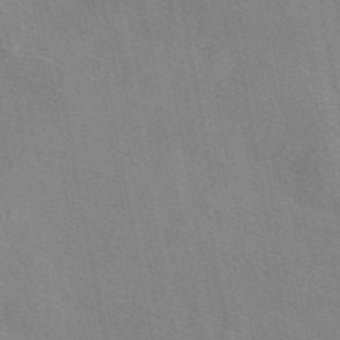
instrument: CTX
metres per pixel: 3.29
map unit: eAb
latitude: 47.1781
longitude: 114.4818
